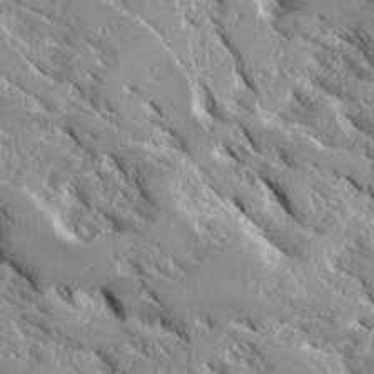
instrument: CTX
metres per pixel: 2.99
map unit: Ave
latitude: 16.7435
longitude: -129.9906
